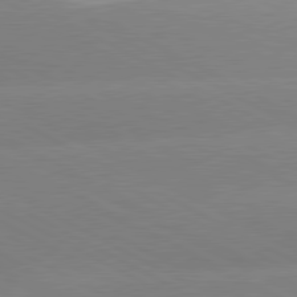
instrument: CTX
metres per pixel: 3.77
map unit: lApd
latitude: 80.5546
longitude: -154.2711
